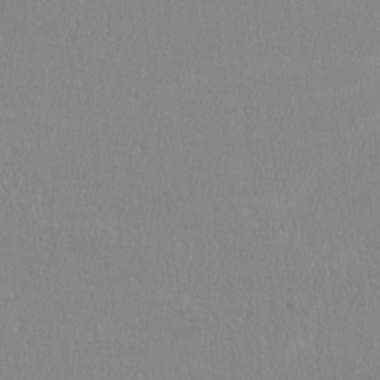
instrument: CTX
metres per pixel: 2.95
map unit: lHvf
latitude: -12.3873
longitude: -101.0459
